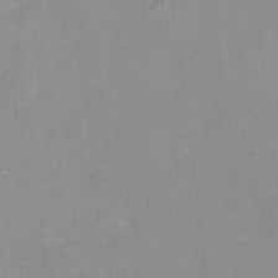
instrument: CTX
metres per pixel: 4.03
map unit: HNhu
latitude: -0.5007
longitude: -4.9325
